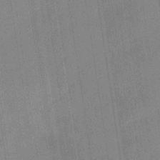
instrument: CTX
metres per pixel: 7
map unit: eHb
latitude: -35.8233
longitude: 73.7477
